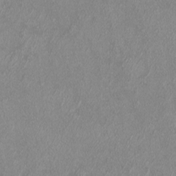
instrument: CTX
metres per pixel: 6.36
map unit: eHh
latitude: -7.2754
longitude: -76.6868
